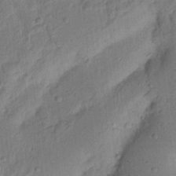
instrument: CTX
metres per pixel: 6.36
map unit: Nhu
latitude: 15.7072
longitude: -75.2726
